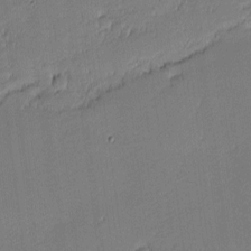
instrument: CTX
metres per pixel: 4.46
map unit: eHh
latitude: -2.8407
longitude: -83.7638
